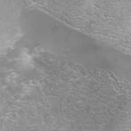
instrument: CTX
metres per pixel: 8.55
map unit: Nhe
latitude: -37.8233
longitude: -112.7246
